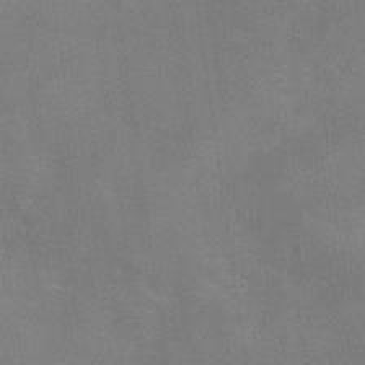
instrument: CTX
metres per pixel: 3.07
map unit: Hve
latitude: -31.6533
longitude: 95.1998
